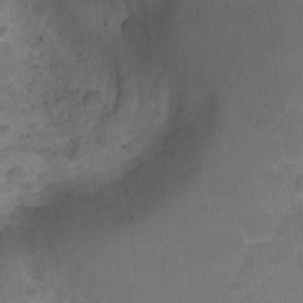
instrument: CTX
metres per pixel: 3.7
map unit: Ht
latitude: 0.4412
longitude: -45.5749
